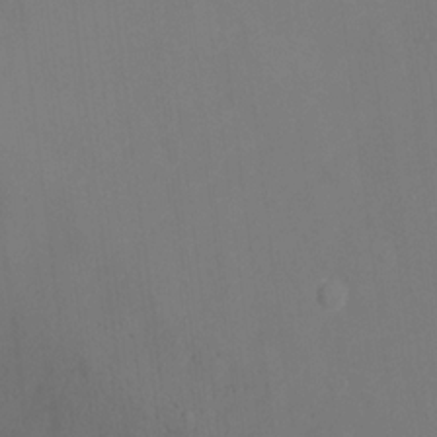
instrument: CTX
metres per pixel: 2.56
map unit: Hto
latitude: -0.8219
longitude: -34.7624
